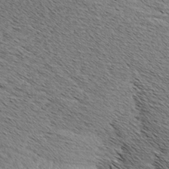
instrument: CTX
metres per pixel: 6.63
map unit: Aa
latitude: 7.7072
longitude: -137.8395
